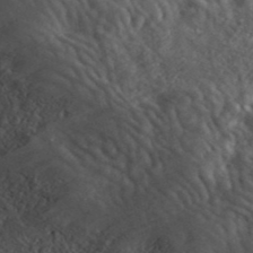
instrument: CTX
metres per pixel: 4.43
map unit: ANa
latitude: 41.6315
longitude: 30.4440
